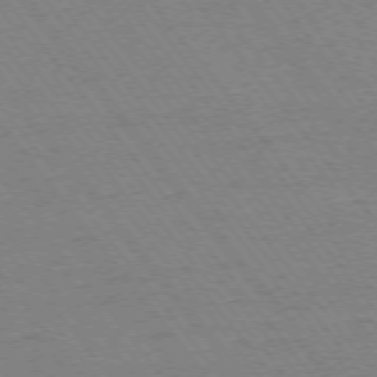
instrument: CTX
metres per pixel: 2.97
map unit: Ap
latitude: -74.9731
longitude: -82.1577
